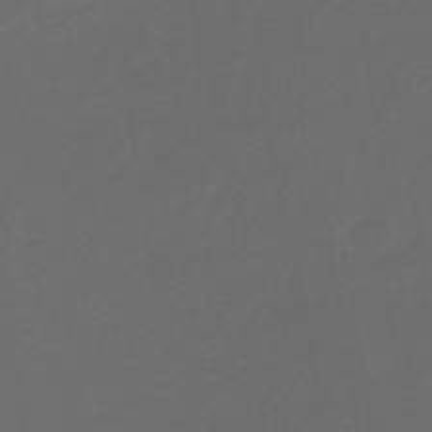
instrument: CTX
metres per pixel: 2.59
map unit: eHb
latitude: -32.1228
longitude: 72.1228
